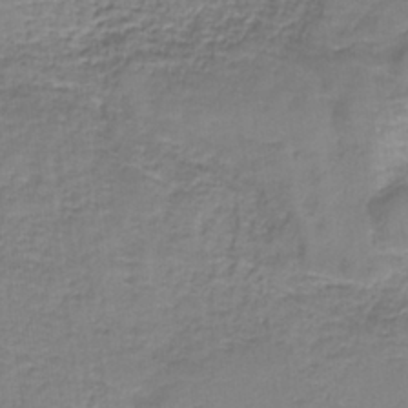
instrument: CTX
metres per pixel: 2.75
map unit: eAb
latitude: -36.5007
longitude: 52.5573
